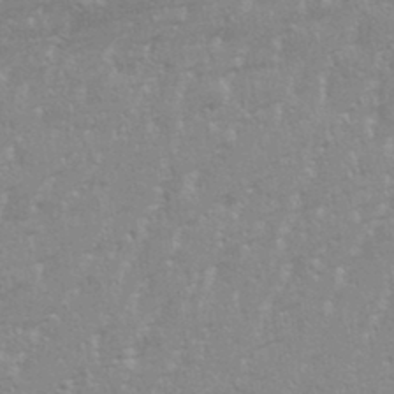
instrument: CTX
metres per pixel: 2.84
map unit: eHh
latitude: 34.4601
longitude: -132.4034
